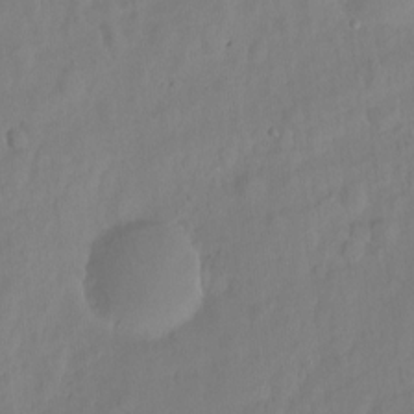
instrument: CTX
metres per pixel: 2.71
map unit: Hto
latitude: -7.4265
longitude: -46.7813
